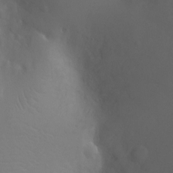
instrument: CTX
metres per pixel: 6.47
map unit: Ht
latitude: -2.6896
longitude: -24.6112
